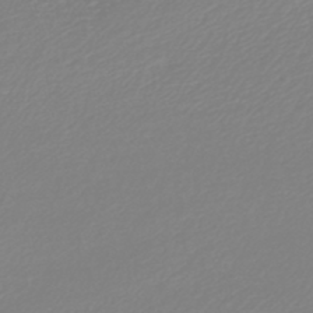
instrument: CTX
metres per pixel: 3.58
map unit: lHb
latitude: -44.5196
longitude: 76.0094
